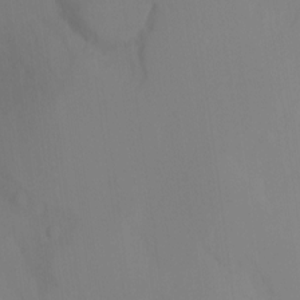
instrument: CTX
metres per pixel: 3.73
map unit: Nhu
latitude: -15.4833
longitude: -55.2159
